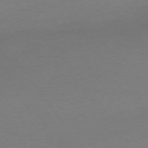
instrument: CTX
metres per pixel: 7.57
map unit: Ap
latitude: -74.3118
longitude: -72.5546
